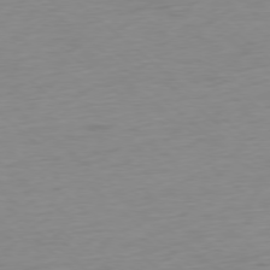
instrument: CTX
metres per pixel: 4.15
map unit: Ap
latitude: -78.2928
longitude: -63.5182
